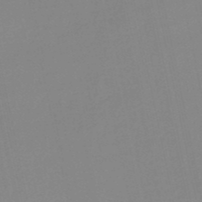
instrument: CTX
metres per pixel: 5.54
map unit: HNb
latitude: -51.1998
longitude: -50.4979
